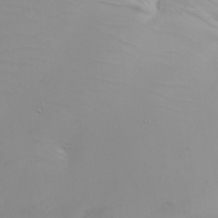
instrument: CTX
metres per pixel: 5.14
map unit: Nhu
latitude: -6.0661
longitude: -90.6490
